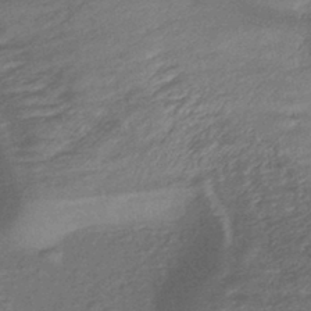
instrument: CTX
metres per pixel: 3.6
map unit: lHb
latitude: -42.3306
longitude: 80.9164
